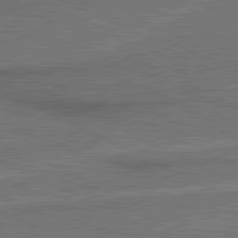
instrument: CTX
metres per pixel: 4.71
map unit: lApd
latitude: 81.0080
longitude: 140.7463
